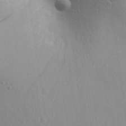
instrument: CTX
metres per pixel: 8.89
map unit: Aa
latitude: 30.1767
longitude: -140.1955
